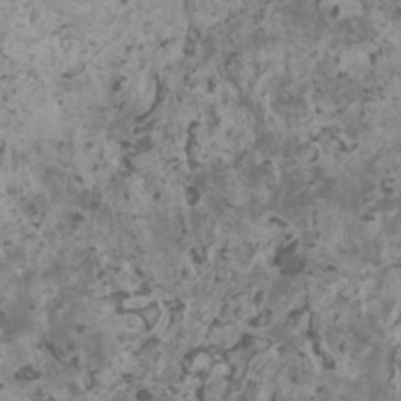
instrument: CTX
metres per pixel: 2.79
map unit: HNhu
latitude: 1.9717
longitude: 3.5588
